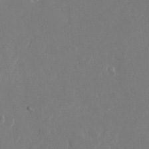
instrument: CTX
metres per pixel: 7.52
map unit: Nhu
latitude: -26.1038
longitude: -72.3657
